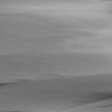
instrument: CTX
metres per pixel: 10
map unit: lApd
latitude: 82.0633
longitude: -151.1781
